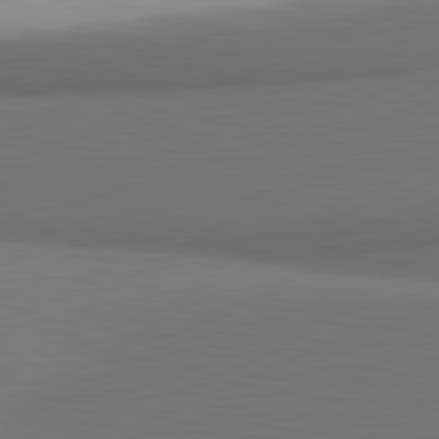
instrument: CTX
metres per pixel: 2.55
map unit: lApd
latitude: 81.4993
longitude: 154.6897
